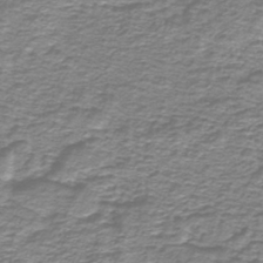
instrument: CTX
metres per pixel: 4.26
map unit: lHb
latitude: -41.1053
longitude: 55.5021
